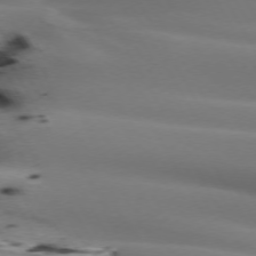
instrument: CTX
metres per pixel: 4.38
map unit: lApd
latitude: 72.4412
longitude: -52.1011
